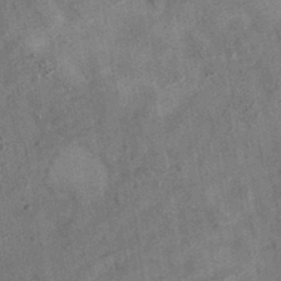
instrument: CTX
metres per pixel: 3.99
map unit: eAb
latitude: 35.2537
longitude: 110.8219
